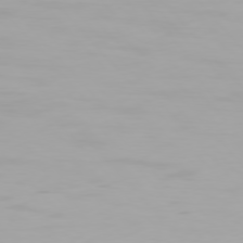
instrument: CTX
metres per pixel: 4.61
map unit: Hpe
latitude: 76.3845
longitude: -135.6505
